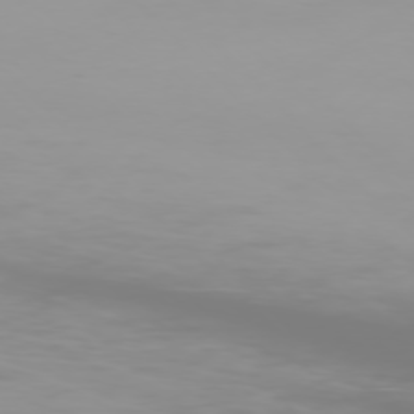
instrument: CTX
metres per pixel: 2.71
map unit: Ap
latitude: -77.2376
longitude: -72.8947
